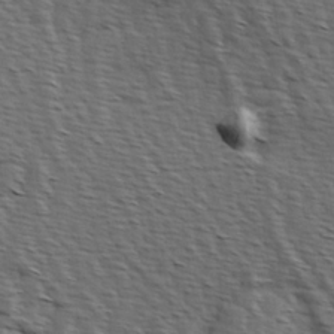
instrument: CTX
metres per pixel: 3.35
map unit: Hve
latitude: 2.6112
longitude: -123.1970
